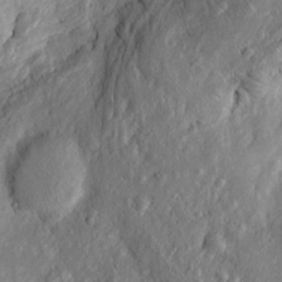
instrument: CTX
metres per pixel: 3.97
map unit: Htu
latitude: -6.3495
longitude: 158.1417
